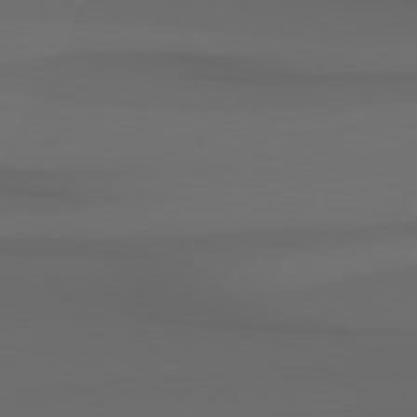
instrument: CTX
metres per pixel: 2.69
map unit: Hpe
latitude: 78.5357
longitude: -134.9136
